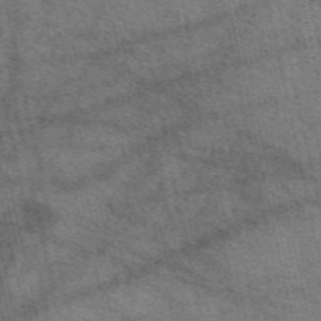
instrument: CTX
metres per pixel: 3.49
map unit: eAb
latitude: 50.9324
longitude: 114.1983
